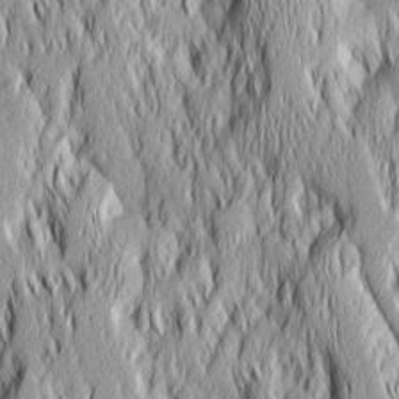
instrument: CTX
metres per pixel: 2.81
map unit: Ave
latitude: 14.3846
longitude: -132.1389
